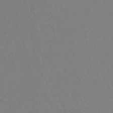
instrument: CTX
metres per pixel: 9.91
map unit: lHb
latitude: -46.1983
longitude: 77.7100
